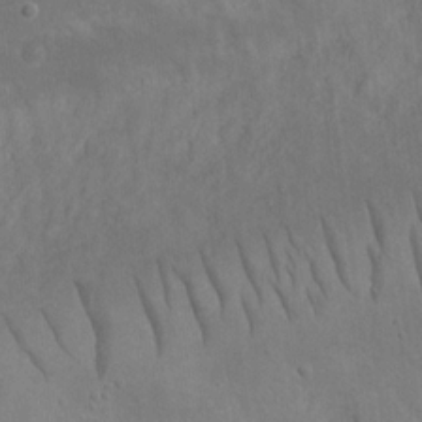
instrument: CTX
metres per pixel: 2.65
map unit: eHh
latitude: 17.4237
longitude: -72.0822
